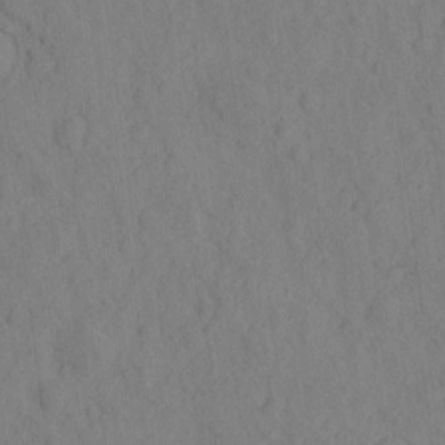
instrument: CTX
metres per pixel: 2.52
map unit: eHh
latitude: -1.9556
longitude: 18.4440
